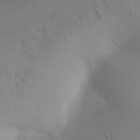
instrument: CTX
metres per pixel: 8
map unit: Aa
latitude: 25.6127
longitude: -144.3656
